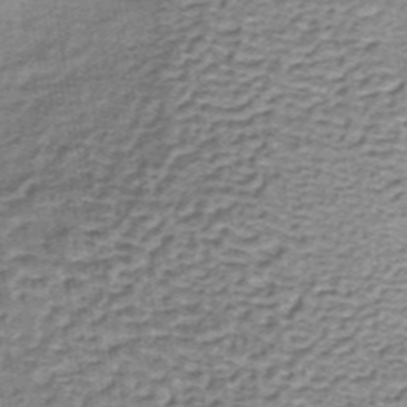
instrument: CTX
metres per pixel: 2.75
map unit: lHb
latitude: -36.4440
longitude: 60.3306
